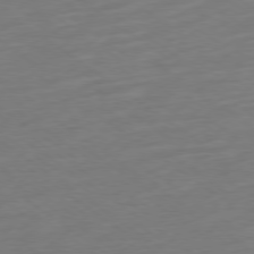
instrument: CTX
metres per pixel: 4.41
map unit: Ap
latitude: -79.1053
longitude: -68.0822
